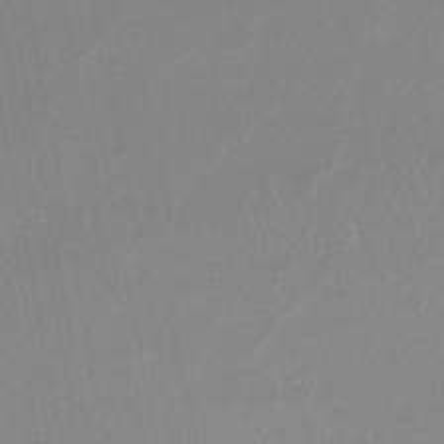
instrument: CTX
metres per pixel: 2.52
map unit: lHb
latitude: -44.0094
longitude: 75.0865
